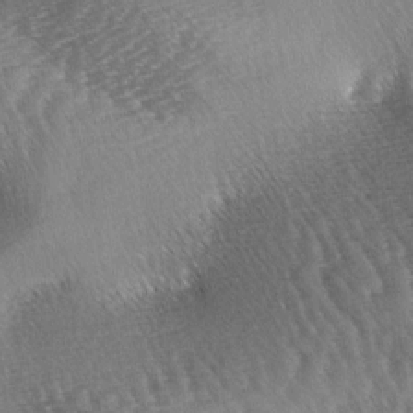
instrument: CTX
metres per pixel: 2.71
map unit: lAa
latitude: -3.5021
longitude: -126.5357
